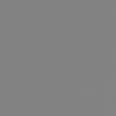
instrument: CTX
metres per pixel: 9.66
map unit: lHb
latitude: -44.6330
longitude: 75.4455
